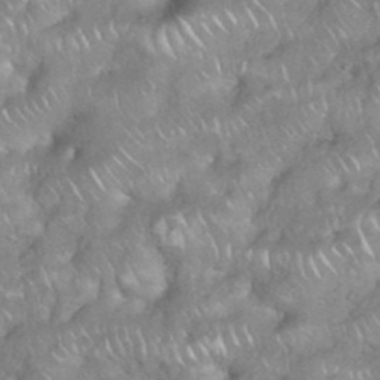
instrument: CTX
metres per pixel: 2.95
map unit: eHh
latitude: 38.7246
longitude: -58.3656
